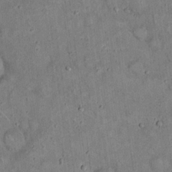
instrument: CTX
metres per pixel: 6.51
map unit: eHh
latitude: 19.6127
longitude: -60.7057
